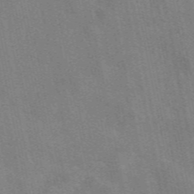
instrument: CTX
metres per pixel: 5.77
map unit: eAb
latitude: 50.2711
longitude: 116.5384
